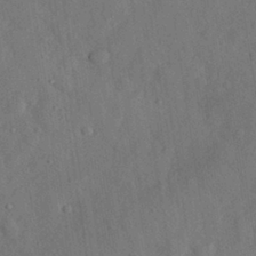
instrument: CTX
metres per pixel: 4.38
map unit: eHh
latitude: 29.3670
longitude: -76.2333
